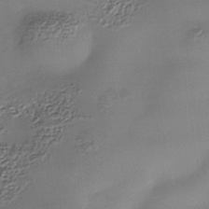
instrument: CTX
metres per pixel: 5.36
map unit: Nhe
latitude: -36.5762
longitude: -90.2711
